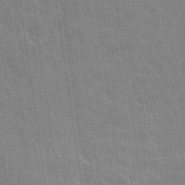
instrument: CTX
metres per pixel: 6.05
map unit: Hto
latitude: 25.9150
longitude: -43.2915
